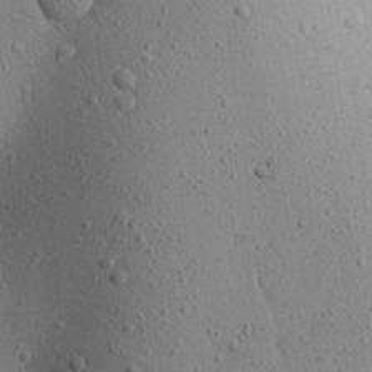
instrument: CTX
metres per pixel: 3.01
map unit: Aa
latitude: 22.5168
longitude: -139.5749
